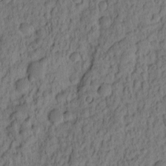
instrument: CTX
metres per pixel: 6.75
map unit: eHh
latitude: -2.2361
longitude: 17.5777
